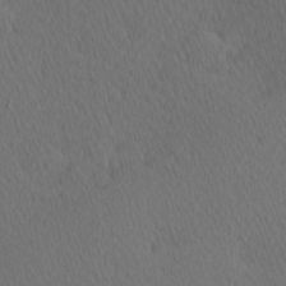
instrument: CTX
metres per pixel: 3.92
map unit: Hve
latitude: 12.8002
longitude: -90.7435
